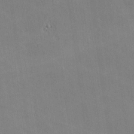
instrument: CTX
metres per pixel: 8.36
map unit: lHvf
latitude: -10.5574
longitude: -102.3278
